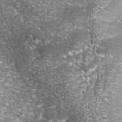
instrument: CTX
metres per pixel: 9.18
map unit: Nhu
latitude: -41.1809
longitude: -85.1403
